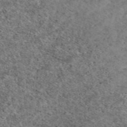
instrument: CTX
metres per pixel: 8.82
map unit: eAb
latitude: 50.0822
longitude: 108.8975
